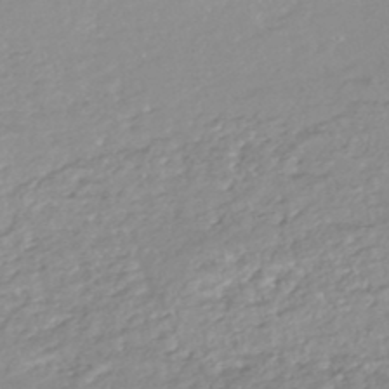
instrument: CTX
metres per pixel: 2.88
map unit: HNhu
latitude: -47.3131
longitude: 96.7085
